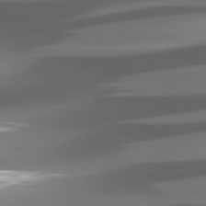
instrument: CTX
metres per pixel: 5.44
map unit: lApd
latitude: 81.4993
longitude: -145.0836
